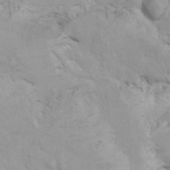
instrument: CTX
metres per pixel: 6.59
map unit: Hto
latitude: 7.4804
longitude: -30.9136
